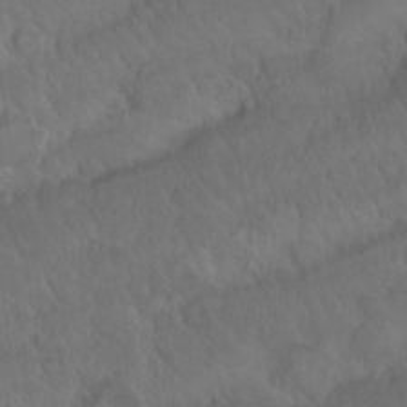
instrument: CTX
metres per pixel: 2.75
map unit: Nhu
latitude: 23.2537
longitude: -62.8380
